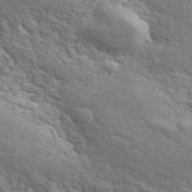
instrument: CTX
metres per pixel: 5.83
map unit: ANa
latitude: 42.4412
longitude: 47.2187
